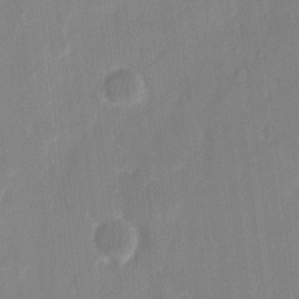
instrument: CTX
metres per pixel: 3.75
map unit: eHh
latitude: 12.0444
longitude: -70.4790
